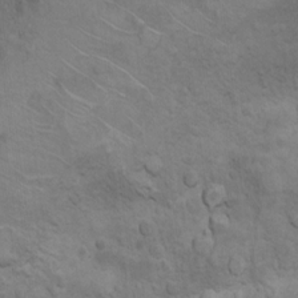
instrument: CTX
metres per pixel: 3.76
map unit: Ht
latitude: 11.8206
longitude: -33.0647
